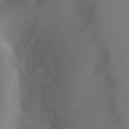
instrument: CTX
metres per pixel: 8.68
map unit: Ht
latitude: -9.8989
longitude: -45.8961
